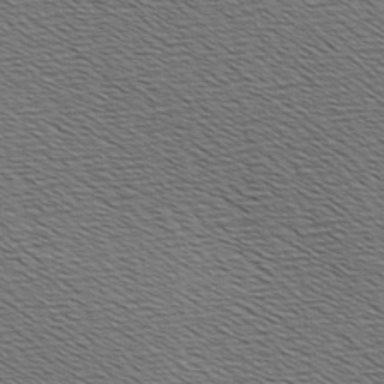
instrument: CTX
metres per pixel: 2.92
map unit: Hve
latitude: 3.1970
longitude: -125.2348
